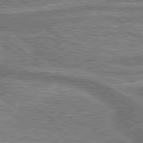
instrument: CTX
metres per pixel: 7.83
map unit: lApd
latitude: 79.8395
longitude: 175.1809
